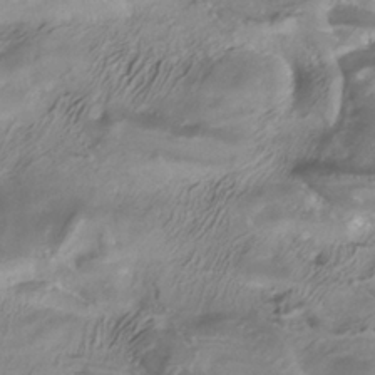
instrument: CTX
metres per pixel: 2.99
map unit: ANa
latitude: -38.3684
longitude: 96.9164
